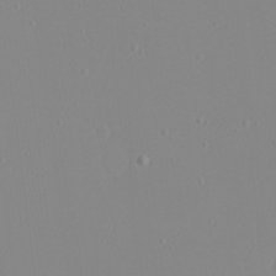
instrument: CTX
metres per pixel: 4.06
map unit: eHh
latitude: -4.4062
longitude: -82.1199
